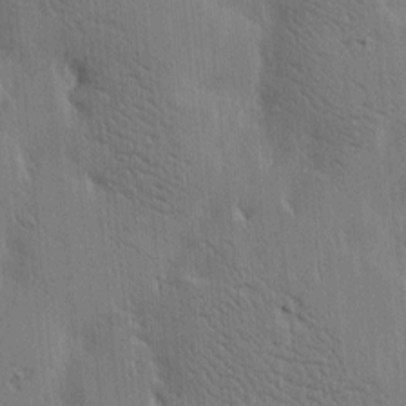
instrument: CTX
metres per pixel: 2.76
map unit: Htu
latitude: -4.5762
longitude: 174.5006
